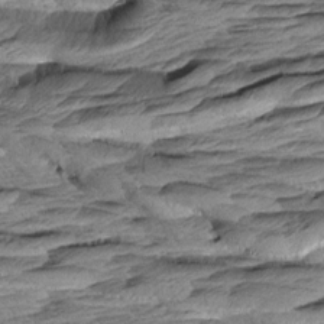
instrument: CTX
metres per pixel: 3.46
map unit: Aa
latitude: 8.0444
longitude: -133.4426
